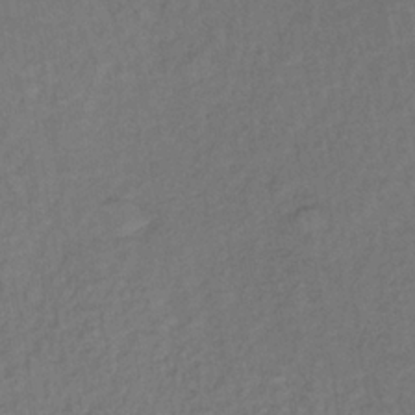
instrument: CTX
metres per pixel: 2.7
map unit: lHb
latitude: -35.3888
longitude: 64.8597
